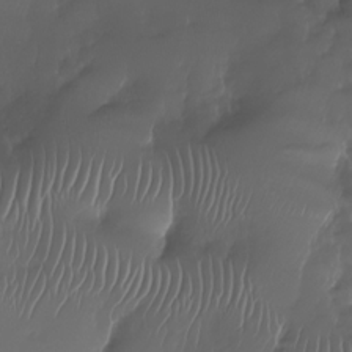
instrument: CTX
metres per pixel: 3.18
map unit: Nhu
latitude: -28.2928
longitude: -67.4615
